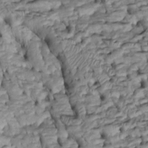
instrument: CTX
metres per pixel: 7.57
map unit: Htu
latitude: -6.1228
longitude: 154.4818
